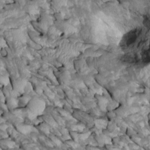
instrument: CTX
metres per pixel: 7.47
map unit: Htu
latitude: 1.7638
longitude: 144.7463
